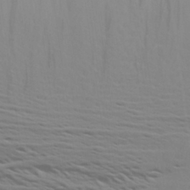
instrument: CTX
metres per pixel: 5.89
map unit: Aa
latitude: 25.8772
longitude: -143.0836
